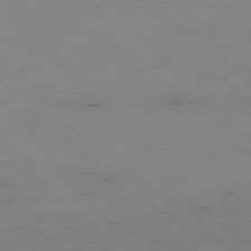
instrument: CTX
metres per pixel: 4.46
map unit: Hpe
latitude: -76.2550
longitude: -19.9906
